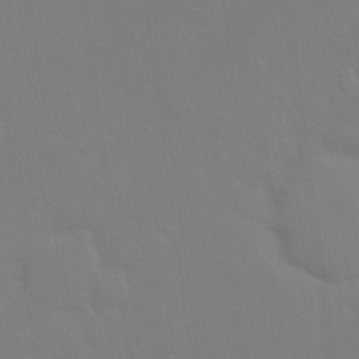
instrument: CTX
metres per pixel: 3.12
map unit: Hto
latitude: -7.4454
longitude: -38.4790
